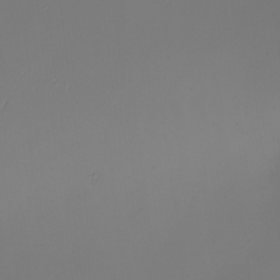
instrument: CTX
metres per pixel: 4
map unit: eHh
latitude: -4.9919
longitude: -87.5182
